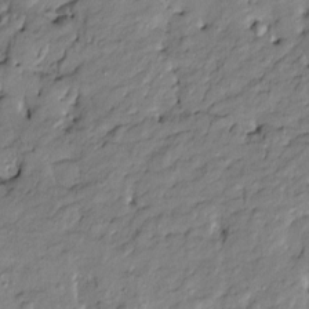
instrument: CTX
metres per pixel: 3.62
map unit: Htu
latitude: -9.1809
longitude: 177.2943
